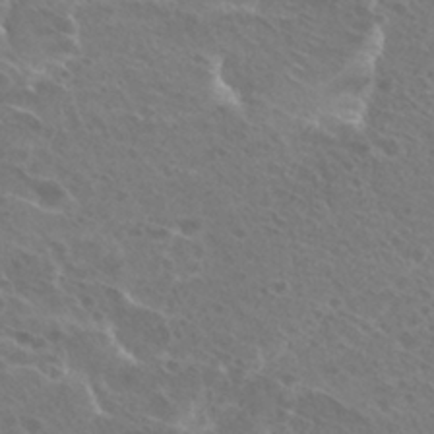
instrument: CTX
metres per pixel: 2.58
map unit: Hto
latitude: 27.2726
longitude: -40.3656
